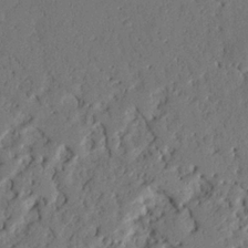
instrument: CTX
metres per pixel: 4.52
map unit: Nhu
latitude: 19.7071
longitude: -77.8016
